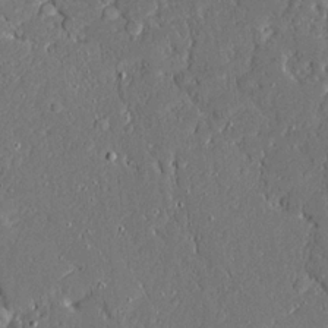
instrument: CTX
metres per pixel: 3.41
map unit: Ave
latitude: 21.1026
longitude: -127.8017
